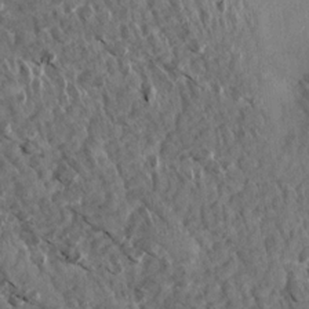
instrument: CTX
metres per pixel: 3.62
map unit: Aa
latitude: 13.2537
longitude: -143.8395
